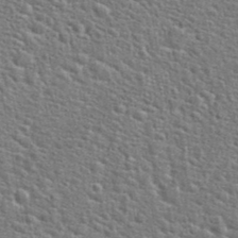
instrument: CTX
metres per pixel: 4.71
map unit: Hto
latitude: 23.9150
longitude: -48.3845
